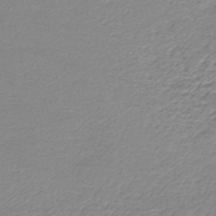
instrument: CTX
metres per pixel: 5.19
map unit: lHb
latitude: -42.3873
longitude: 72.8975
